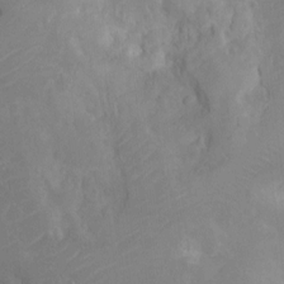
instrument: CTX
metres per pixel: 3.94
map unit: Ht
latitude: -11.6344
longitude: -24.1011
